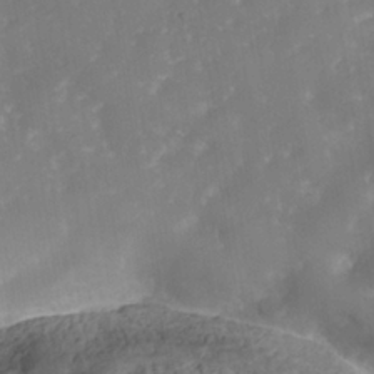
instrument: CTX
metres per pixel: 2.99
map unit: Nhe
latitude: -38.3495
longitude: -117.6127
